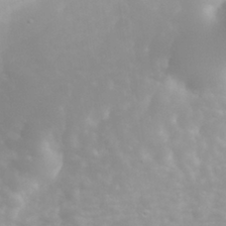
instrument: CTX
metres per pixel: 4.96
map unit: eHh
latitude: 31.4805
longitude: -58.0444
